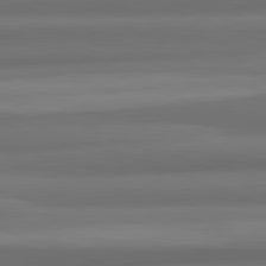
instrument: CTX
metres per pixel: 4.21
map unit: lApd
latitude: 82.4978
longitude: 176.0283
